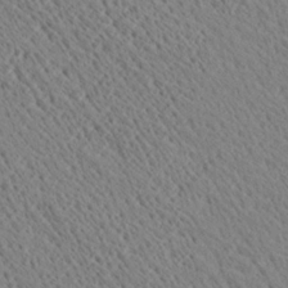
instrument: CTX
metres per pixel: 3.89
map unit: Ave
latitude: 21.2348
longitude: -139.8205
